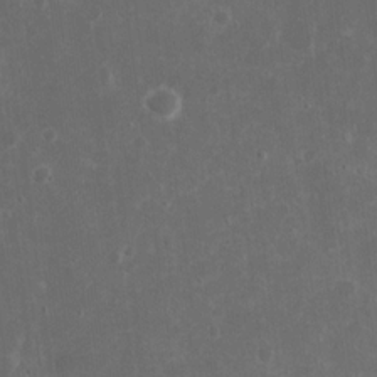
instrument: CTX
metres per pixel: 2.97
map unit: eHh
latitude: 16.9892
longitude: -73.4049
